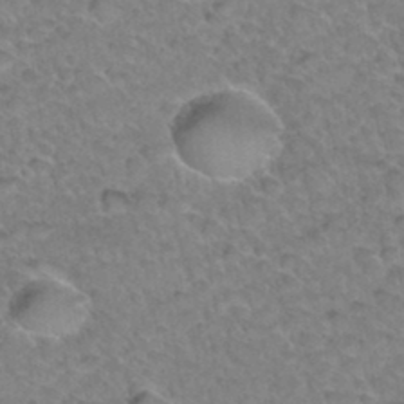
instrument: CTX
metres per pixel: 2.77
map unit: Hto
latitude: 34.3278
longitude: -48.2145
